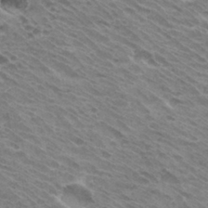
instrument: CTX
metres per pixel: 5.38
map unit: Hto
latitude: 32.7246
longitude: -40.8757
